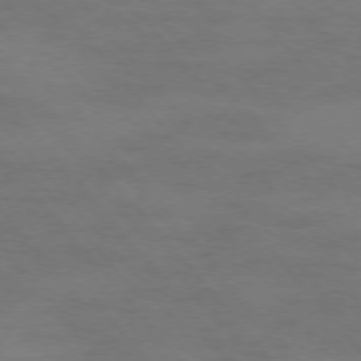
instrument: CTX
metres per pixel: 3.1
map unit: Ap
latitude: -76.4062
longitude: -62.1389
